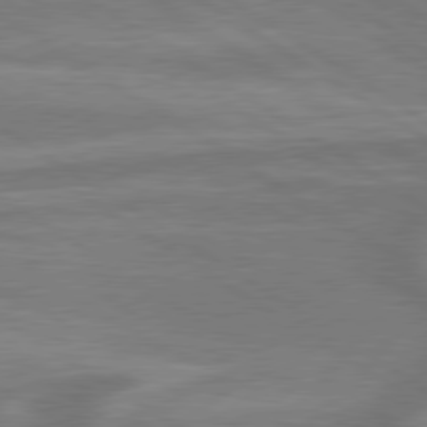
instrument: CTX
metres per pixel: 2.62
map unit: lApd
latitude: 79.6694
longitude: -172.4223
